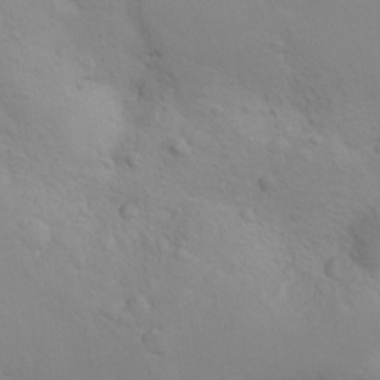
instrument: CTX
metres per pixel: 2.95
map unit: Nhu
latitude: 10.2901
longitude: -24.5545
